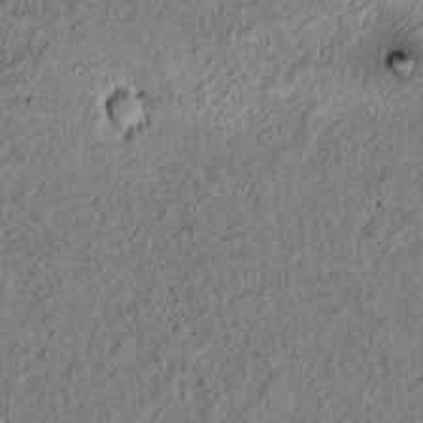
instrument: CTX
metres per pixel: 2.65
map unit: lAvf
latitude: 5.4993
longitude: 168.1039
